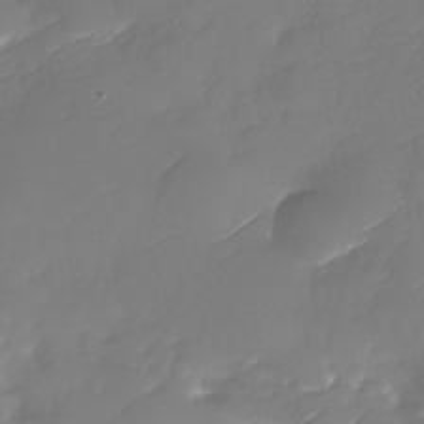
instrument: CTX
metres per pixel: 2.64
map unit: Nhu
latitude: -30.1228
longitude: -72.8569
